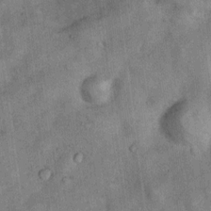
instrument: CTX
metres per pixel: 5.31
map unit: Nhu
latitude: 7.0269
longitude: -23.8772
